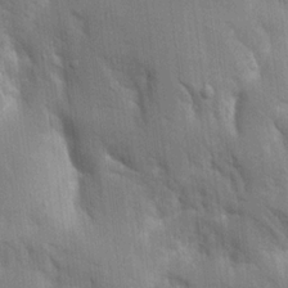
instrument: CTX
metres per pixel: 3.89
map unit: Aa
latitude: 16.0633
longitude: -149.3671
